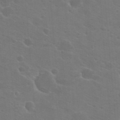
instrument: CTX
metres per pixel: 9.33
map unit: Hto
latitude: 23.0458
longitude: -36.6491
